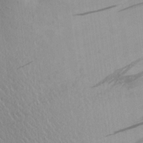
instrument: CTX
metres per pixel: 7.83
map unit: Aa
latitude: 22.9136
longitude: -146.3468
